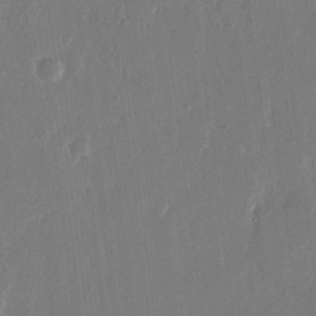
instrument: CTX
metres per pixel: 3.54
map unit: eHh
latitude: 13.8583
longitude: -70.7057
